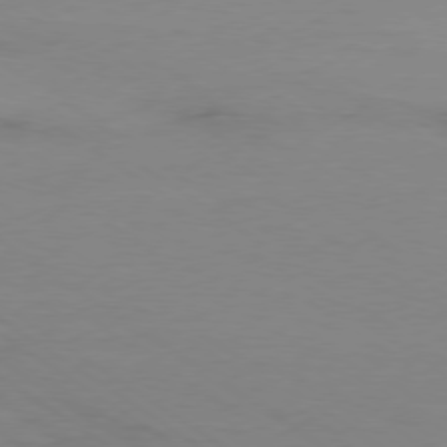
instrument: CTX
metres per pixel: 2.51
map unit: Ap
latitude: -79.5210
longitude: -54.9891
